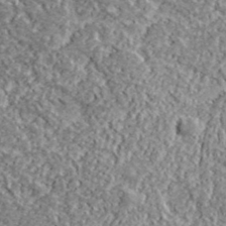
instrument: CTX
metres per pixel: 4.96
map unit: lHvf
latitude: 38.7057
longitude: -87.9906
